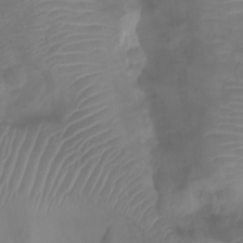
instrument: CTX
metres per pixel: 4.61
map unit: Htu
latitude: 2.3089
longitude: -22.1011
